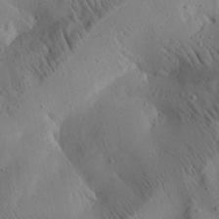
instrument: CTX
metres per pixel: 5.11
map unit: Aa
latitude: 25.2348
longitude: -143.0459
